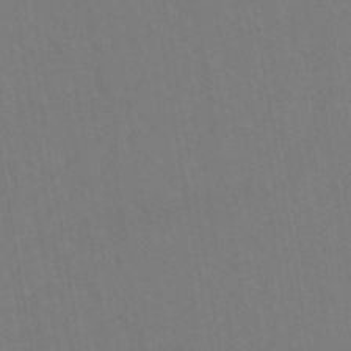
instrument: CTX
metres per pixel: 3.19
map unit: eHh
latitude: -43.0297
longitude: -32.0822
